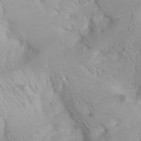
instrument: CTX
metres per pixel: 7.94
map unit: Htu
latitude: -1.0487
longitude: -74.7813
